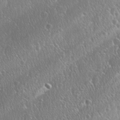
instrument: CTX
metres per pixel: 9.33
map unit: Ave
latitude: 0.1200
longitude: -113.4993
